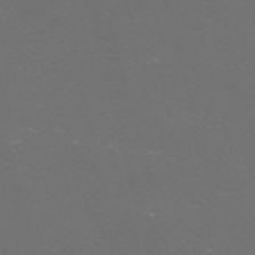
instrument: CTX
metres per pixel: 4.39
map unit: Nve
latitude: -57.7288
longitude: 52.7463
